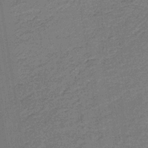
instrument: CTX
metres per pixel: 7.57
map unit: lHb
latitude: -35.8611
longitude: 59.9178
